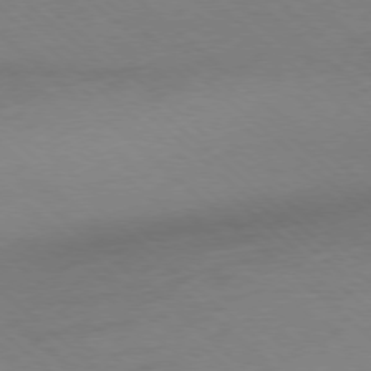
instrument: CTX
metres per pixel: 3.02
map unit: Ap
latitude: -78.0283
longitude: -98.3089
